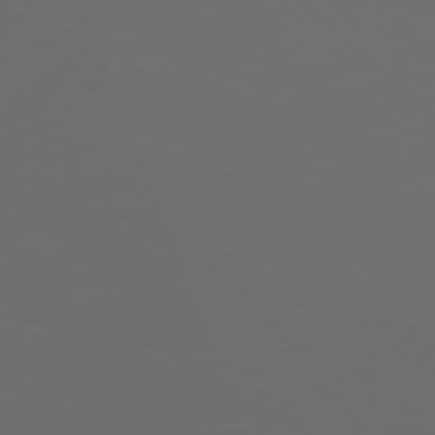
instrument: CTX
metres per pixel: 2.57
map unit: Hpe
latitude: 77.7260
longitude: -124.5923
